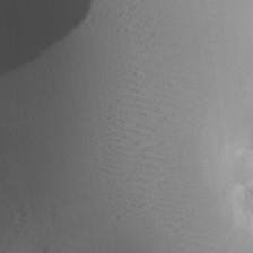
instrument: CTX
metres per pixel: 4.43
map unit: Aa
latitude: 27.2915
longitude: -134.0255
